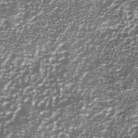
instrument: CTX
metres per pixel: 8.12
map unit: Nhu
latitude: -39.2565
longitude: -82.2522
